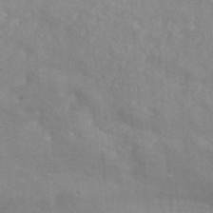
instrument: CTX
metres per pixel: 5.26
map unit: ANa
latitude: 46.6302
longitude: 26.8030
